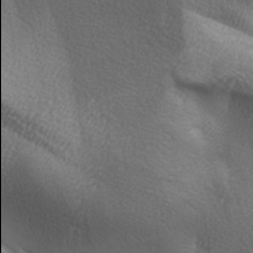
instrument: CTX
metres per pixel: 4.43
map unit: lAa
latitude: -6.7274
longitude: -121.9906
